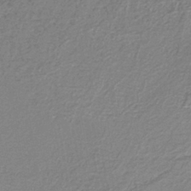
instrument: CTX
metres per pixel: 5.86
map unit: HNb
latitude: -40.1606
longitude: 51.2187
